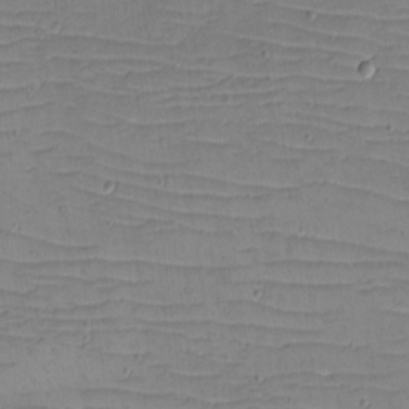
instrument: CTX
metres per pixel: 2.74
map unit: eHh
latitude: -5.1809
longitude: -82.0255
